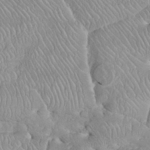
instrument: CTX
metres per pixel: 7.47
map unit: eHh
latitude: 35.6694
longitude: -63.6127
